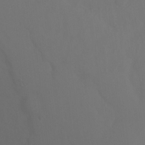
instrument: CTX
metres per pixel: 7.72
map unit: Ht
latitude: -11.1242
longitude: -34.7057
